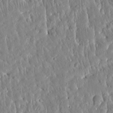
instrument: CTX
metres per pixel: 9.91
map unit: Htu
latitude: -5.3509
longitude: 173.5588
